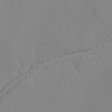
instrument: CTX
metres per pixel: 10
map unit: lAvf
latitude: -4.1605
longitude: -108.6868
